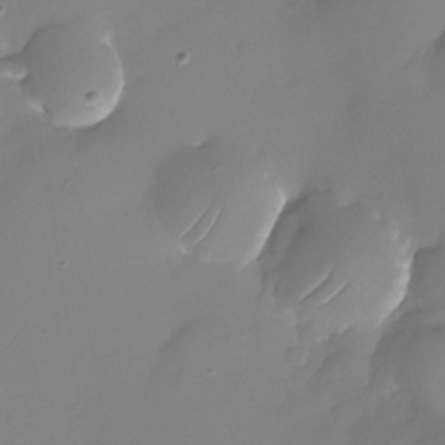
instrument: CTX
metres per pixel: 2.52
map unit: Nhu
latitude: -24.4062
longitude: -71.3293
